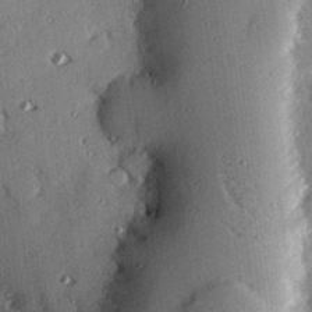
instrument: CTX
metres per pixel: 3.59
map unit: eHh
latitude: 22.6301
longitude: -89.6694
